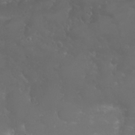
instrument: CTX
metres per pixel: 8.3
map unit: eHh
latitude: 24.7246
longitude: -63.6316
